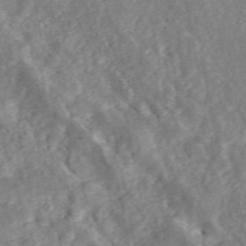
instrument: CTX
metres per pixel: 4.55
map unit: ANa
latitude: 46.1956
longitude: 23.9178
